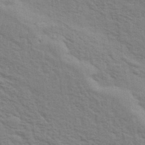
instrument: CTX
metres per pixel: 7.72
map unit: eHh
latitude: 37.2537
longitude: -81.4426
